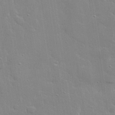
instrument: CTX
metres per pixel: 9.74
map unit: lHvf
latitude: 32.1767
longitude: -88.4601
